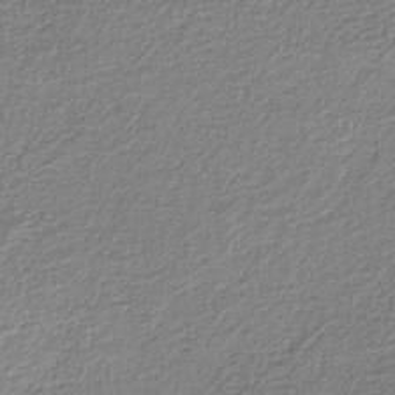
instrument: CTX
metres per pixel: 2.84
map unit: eAb
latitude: -38.2929
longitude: 52.4818
